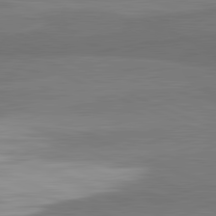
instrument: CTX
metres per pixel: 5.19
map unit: lApd
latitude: 82.1011
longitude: 156.3306
